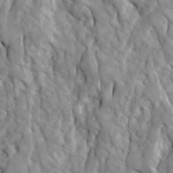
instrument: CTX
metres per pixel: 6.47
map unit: Ave
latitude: 23.3859
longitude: -133.7261
